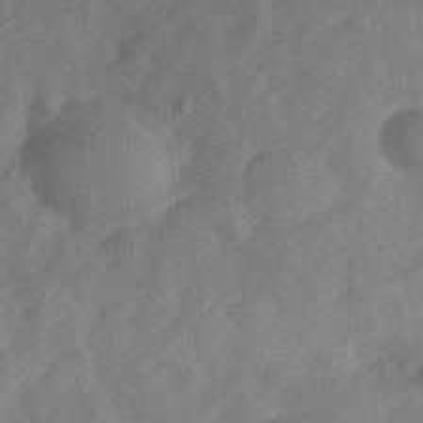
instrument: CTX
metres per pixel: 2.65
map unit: Nhe
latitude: -36.1983
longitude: -176.8380
